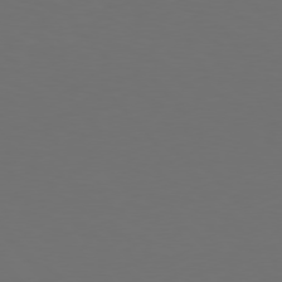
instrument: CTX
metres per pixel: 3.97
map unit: Hpe
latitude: 76.6112
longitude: -169.6883
